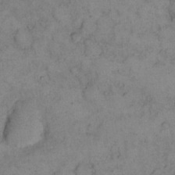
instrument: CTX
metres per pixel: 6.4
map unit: eHh
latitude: 13.7072
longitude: -63.1215
